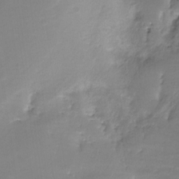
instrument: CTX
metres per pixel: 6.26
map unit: Nhe
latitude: -26.8596
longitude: -109.8016
